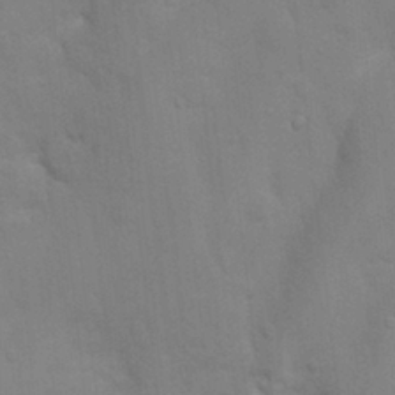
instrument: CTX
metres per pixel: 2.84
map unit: Nhu
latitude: 5.9339
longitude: -24.0633
